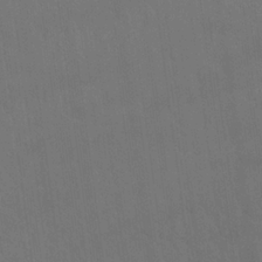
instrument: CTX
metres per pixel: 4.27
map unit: Nhu
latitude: 23.1214
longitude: -62.9325
